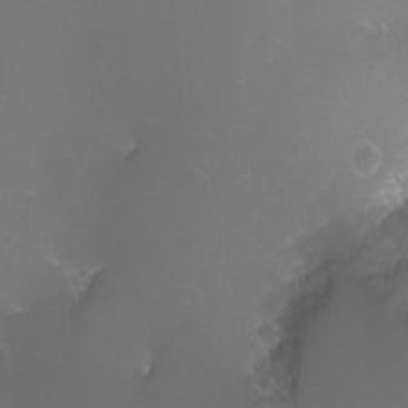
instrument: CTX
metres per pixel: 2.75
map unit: eHh
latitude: -5.7666
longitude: -78.5924
